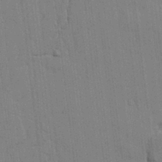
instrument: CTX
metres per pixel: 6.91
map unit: lHvf
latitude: 17.4237
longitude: -113.6316
